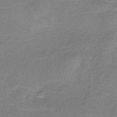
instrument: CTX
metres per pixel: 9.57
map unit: HNb
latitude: -35.5777
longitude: 56.2928
